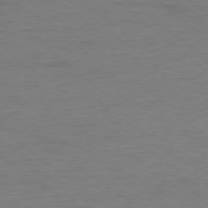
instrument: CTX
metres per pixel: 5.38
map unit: Ap
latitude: -78.5762
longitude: -87.4237
